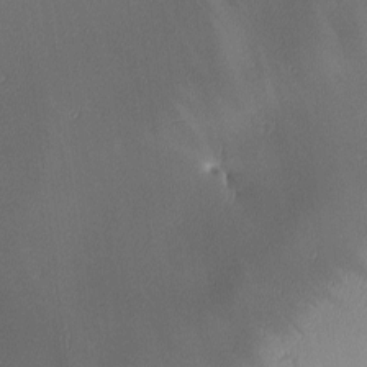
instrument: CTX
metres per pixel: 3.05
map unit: lAa
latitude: 2.6490
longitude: -115.8394
